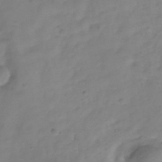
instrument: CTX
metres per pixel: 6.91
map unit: Hve
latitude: -32.7652
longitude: 91.8423
